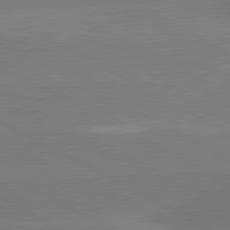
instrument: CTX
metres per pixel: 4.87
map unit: lApd
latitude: 81.0836
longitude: -152.9892
